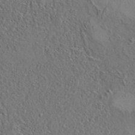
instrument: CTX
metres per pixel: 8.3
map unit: eAb
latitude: 35.4048
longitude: 110.0850
